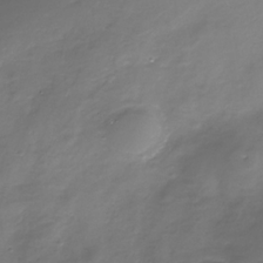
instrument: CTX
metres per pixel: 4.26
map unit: Nhe
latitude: -32.4629
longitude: -88.2712
